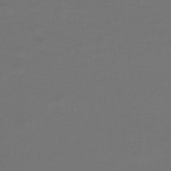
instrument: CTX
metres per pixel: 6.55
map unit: lHb
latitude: -45.2943
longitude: 76.3684
